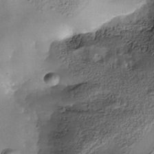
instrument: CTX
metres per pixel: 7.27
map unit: Nhe
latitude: -37.6532
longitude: -119.1214
